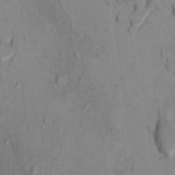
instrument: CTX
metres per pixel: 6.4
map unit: Ht
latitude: 10.2523
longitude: -32.3845
